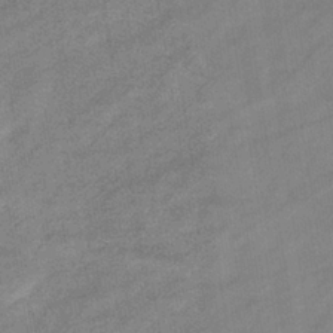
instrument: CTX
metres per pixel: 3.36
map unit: eHb
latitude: -37.7855
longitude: 78.1416
